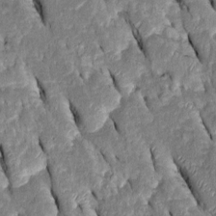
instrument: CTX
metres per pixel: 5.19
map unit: Htu
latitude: -0.4629
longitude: 149.6722
